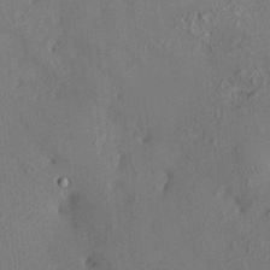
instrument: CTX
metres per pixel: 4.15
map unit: HNhu
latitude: 6.9514
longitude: 14.9542
